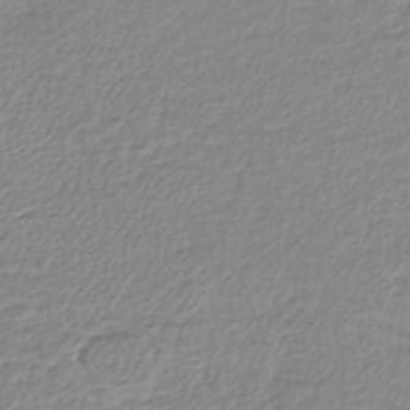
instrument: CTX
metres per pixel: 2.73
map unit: lHb
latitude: -44.7085
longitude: 68.7085
